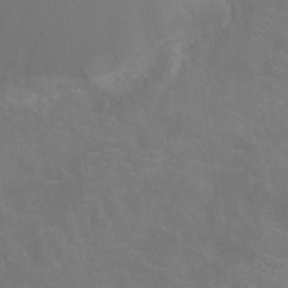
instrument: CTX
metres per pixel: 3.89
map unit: Ht
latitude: -11.2943
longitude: -24.0444
